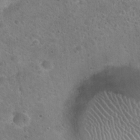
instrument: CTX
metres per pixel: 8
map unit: Hto
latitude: 21.8773
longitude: -53.3671
